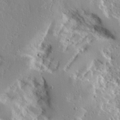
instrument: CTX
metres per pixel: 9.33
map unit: Ave
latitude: 12.7624
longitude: -138.1389
